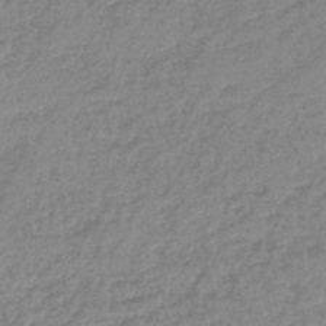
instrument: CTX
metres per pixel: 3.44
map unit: lHb
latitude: -44.8786
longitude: 71.6533
